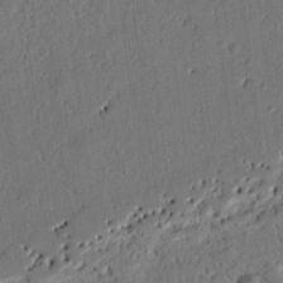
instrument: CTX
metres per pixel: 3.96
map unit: Nhu
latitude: 19.7638
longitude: -78.0444
